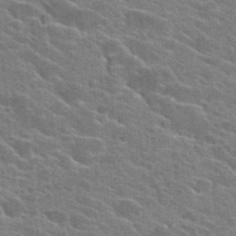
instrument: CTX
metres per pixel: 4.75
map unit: Hto
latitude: 24.4601
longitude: -36.6491
